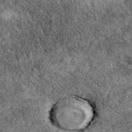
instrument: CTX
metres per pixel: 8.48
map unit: eAb
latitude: 39.8394
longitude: 108.5196
